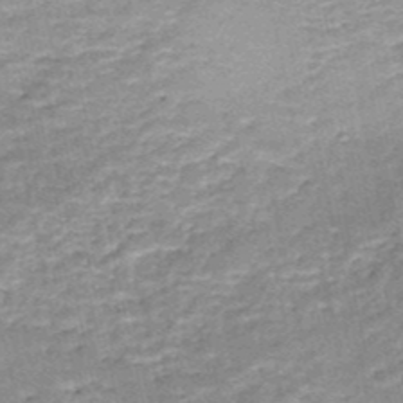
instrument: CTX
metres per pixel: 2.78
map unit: HNb
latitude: -50.8030
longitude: -41.2536
